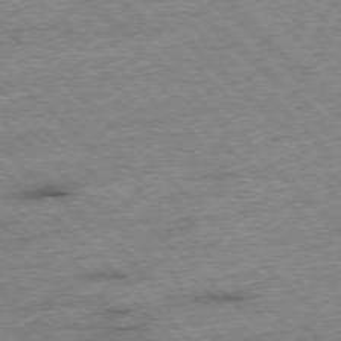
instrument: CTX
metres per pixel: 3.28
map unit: Hpe
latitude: -77.3321
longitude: -15.0648
